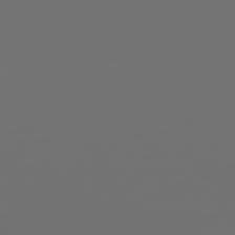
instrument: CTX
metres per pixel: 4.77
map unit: lApd
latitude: 79.9339
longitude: 120.3495
